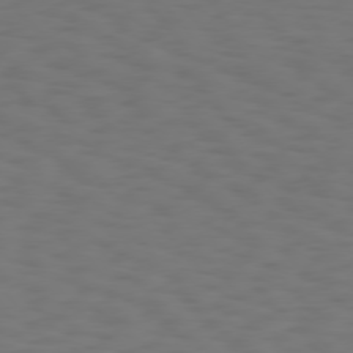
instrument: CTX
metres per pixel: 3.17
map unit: Hpe
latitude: 75.7828
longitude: -133.2348
